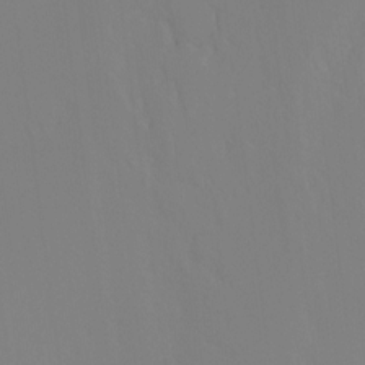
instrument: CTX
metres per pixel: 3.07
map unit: Ht
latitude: -15.5588
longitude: -42.4601
